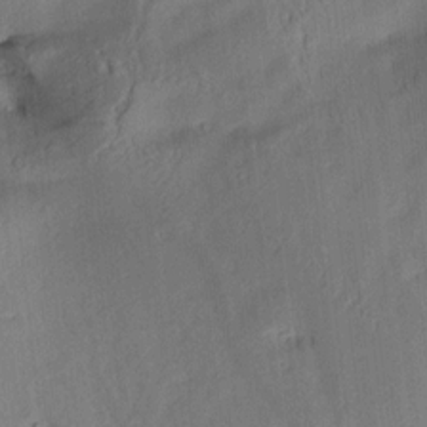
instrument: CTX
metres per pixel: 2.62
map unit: Aa
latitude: 10.3090
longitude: -142.9703
